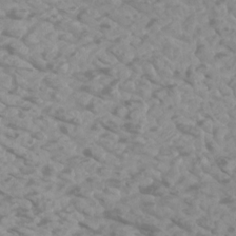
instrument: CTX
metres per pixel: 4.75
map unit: Htu
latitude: 2.0822
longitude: -21.2537
